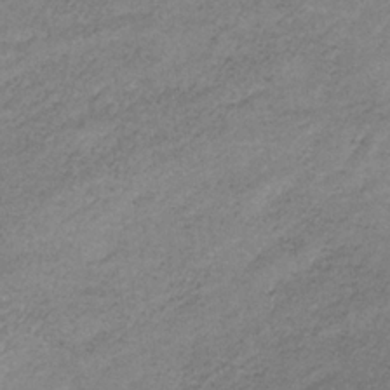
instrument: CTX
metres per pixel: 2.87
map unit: HNb
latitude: -33.8423
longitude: 61.8422
